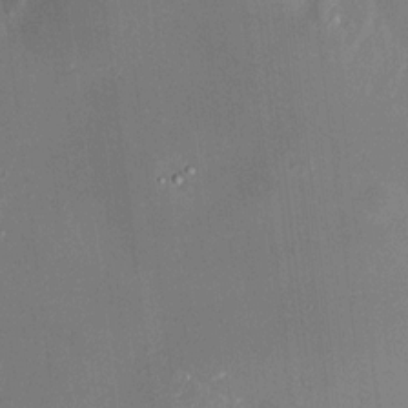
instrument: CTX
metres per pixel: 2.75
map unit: HNhu
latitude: 8.6113
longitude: 9.1431
